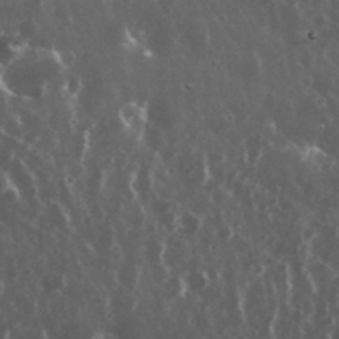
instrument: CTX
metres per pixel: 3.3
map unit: eHh
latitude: 35.1592
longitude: -58.5546
